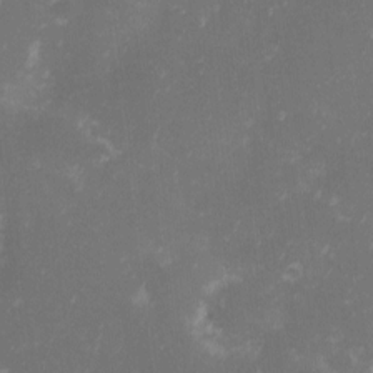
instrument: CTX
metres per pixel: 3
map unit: eHh
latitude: -0.8975
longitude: -85.6883
